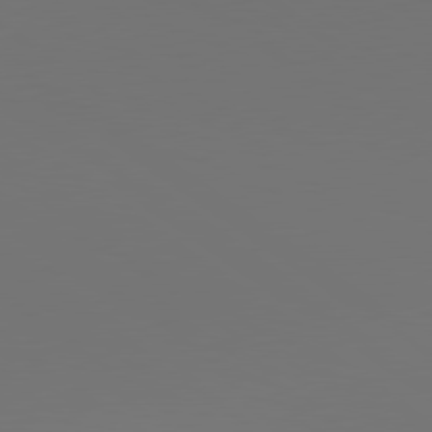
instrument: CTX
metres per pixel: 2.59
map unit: lApd
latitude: 79.9339
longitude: 158.8974
